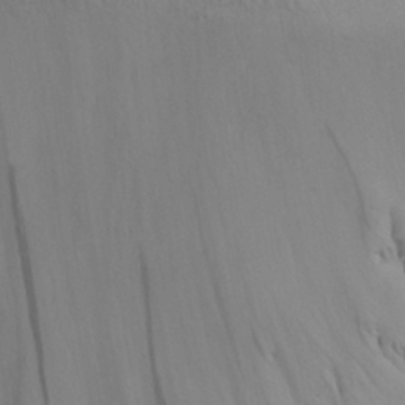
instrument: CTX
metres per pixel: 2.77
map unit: Aa
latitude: 25.0458
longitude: -131.9340
